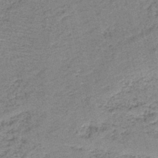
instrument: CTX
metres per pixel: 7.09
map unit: HNb
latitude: -39.9745
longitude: 49.8989
